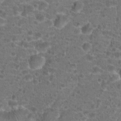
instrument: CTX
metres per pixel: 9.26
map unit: Hto
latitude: 18.8758
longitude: -40.7624
